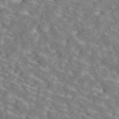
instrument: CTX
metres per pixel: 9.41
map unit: ANa
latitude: 45.3104
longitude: 39.1620
